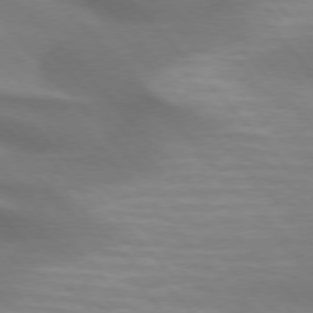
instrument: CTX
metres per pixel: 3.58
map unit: lApd
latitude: 75.0458
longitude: -60.9891
